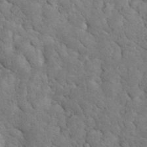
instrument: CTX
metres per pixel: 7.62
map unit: eHh
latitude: 33.6505
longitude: -66.2711
